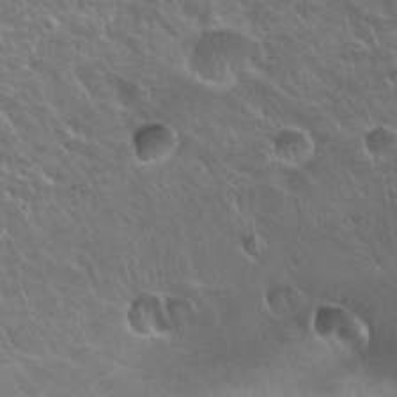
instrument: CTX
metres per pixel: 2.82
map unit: Hto
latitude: 24.2522
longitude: -50.3845
